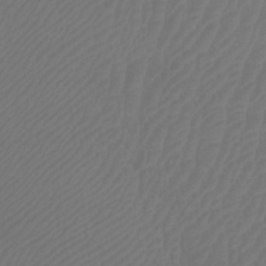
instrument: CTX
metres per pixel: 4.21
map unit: Htu
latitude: 3.4237
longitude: -20.7247
